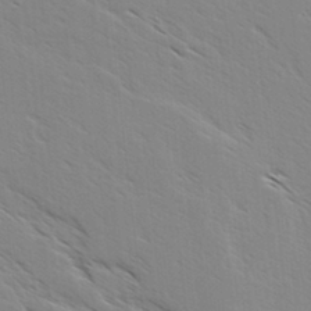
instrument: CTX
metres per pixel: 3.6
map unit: lAvf
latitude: 4.8569
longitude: -105.2915
